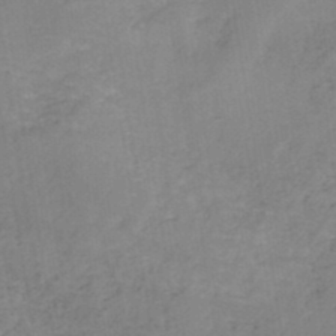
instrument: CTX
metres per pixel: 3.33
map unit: HNb
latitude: -45.4832
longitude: -45.6316
